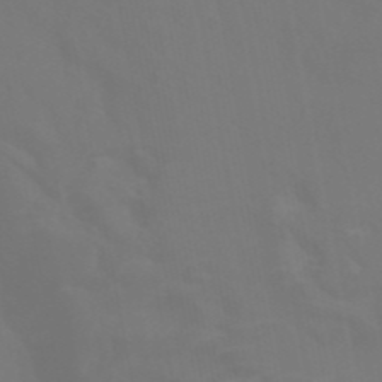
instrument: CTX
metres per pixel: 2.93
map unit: ANa
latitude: 43.1970
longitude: 23.0298
